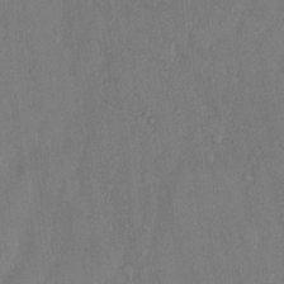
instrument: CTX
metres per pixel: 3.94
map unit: Hto
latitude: 10.0255
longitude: -58.3656
